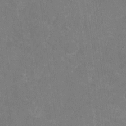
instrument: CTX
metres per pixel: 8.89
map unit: Nhu
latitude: -16.0094
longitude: -58.3089
